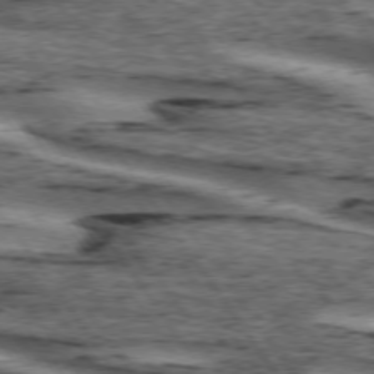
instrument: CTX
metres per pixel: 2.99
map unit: lApd
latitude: 74.1767
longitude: -75.3293
